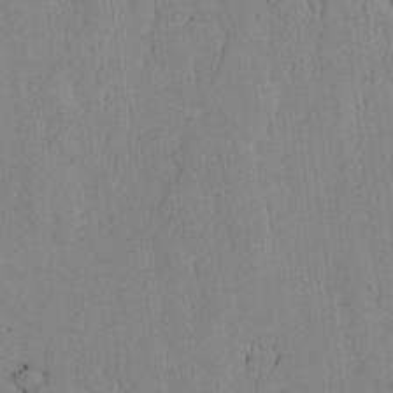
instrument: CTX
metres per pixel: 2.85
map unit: lAvf
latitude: -4.1228
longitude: -109.0269
